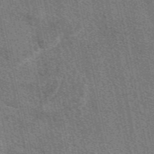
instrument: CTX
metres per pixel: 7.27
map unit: eAb
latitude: 48.8569
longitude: 116.1038
